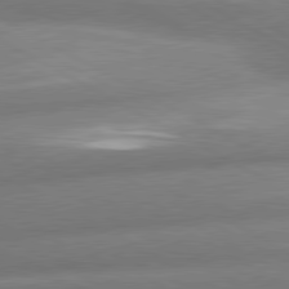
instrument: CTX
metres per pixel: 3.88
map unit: lApd
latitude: 80.5546
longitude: -163.7072
